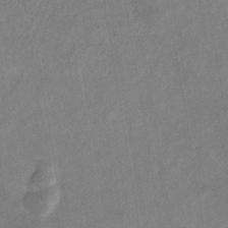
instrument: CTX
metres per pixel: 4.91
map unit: eHb
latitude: -34.3117
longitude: 74.3307
